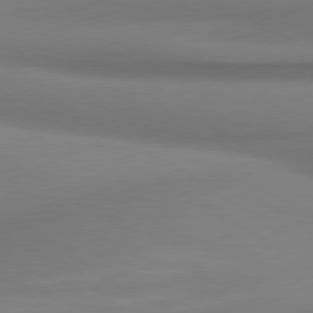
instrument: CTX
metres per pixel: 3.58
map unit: lApd
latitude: 80.1389
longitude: 175.5777
